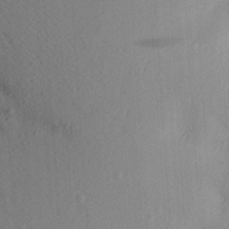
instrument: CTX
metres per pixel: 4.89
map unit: Aa
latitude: 24.7057
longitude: -150.4979
